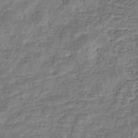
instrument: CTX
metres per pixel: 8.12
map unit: eHb
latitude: -34.7085
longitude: 76.3306
